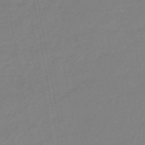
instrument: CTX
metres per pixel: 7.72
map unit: eHb
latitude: -45.8611
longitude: 86.4251
